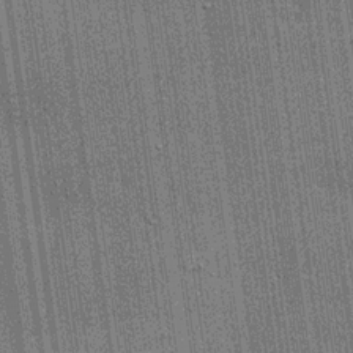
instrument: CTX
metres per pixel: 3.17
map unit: lHvf
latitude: 19.9528
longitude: 142.8596
